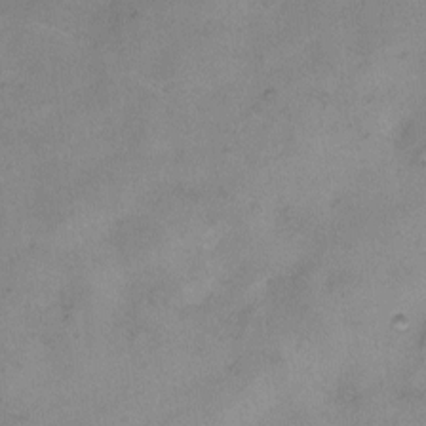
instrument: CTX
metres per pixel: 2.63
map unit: Hto
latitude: 6.6868
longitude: -62.0444
